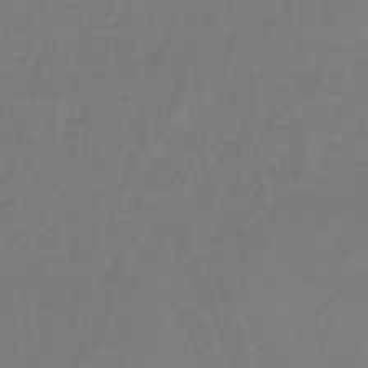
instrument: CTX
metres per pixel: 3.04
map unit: lHb
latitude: -38.1039
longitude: 61.9178
